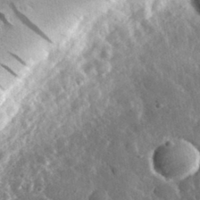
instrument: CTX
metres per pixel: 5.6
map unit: eHh
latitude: 33.3104
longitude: -78.9892
